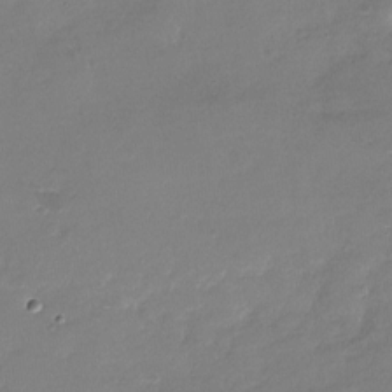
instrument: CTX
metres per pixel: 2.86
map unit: Nhu
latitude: -28.1039
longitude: -60.7435
